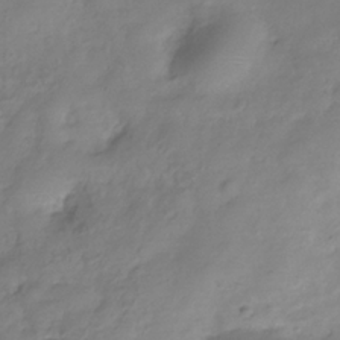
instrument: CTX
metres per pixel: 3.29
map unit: Hve
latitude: -33.1620
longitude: 90.6330
